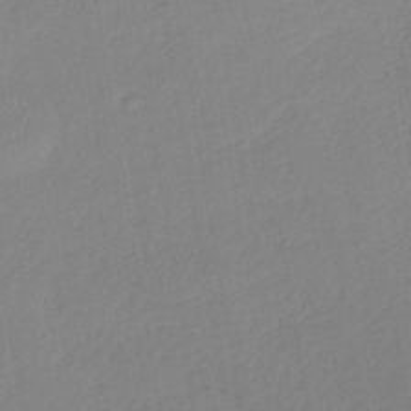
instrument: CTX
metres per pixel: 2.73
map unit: lHb
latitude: -41.0864
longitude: 74.7841
